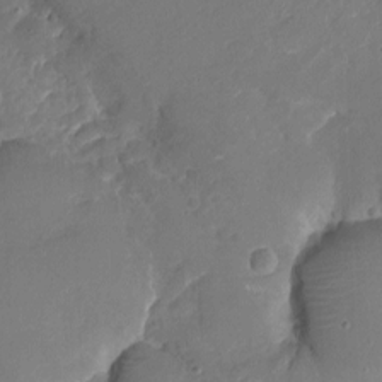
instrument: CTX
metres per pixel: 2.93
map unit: Nhu
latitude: -16.4440
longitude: -57.8394
